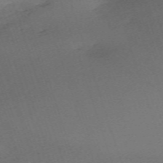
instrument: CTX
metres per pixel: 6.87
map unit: eHh
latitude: -63.0675
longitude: 50.4629
